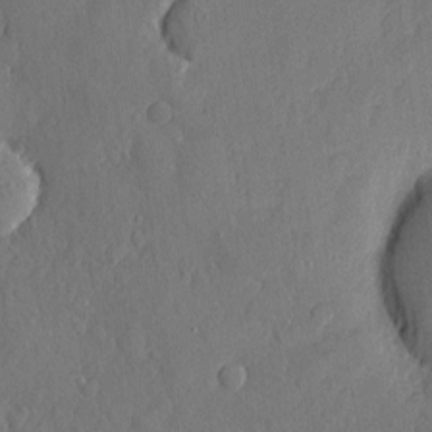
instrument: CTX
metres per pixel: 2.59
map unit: eHh
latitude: 5.2159
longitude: -75.0081
